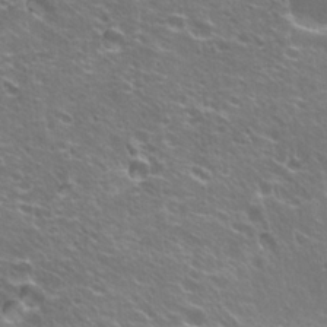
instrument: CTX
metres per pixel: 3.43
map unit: Hto
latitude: 23.0269
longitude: -32.6113
